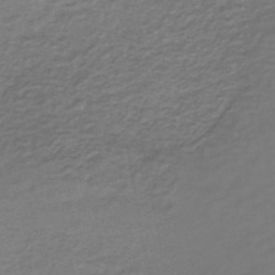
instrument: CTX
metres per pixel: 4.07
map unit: lHb
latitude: -35.0864
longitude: 61.1998
